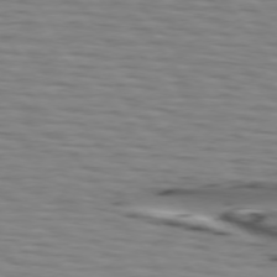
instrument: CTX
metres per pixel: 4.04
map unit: lApd
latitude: 74.8380
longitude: -71.6505
